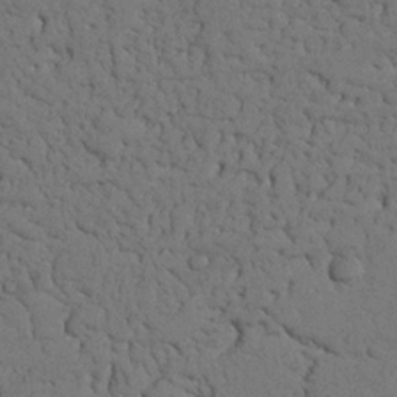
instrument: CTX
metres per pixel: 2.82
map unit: Nhu
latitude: 21.9150
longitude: -74.8191
